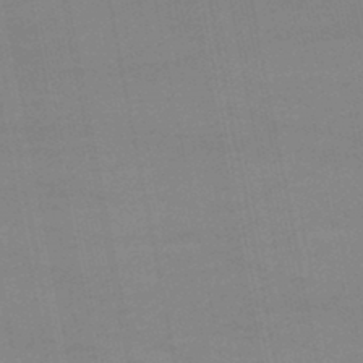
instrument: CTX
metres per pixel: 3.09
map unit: lHb
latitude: -47.1620
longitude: 58.5762
